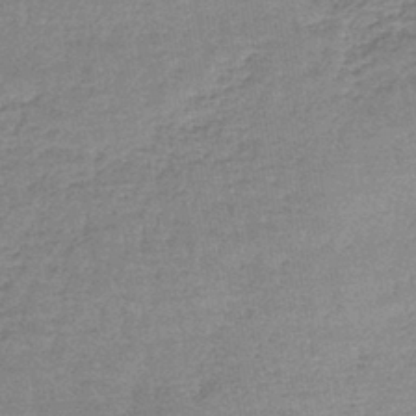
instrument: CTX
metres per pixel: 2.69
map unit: lHb
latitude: -41.4832
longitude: 67.0297
